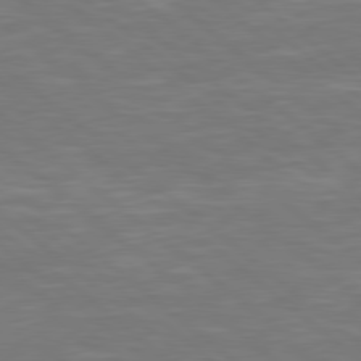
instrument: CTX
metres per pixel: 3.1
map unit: Hpe
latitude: 78.4601
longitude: -125.7638
